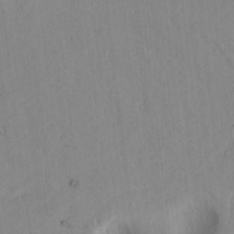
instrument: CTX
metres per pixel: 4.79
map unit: lAvf
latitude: 8.9136
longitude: 168.1039
